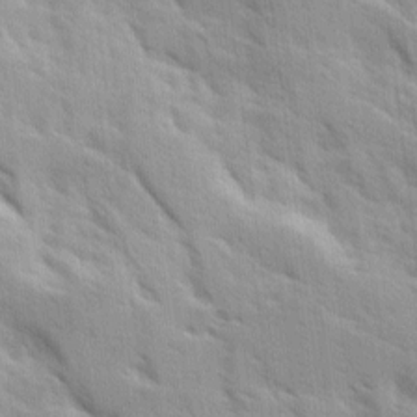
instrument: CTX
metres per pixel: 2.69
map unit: Ave
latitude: 10.1578
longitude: -102.8947
